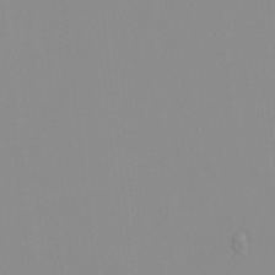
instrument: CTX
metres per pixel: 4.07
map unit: HNhu
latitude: -1.3510
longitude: -6.3845
